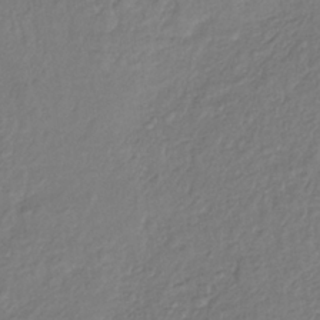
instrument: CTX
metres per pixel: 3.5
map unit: lHb
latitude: -35.7667
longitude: 66.5763
